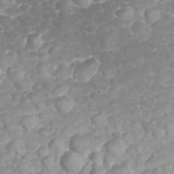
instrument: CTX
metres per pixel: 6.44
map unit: eHh
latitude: 32.6113
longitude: -63.1026
